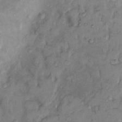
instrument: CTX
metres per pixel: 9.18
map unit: Nhu
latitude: 9.4804
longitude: -24.9891
